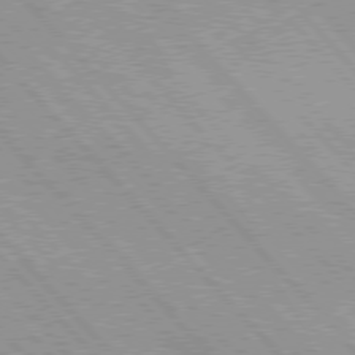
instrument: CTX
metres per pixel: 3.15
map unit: lApd
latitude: 76.3656
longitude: -72.8002
